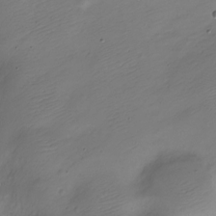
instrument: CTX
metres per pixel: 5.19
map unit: Nve
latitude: -22.5007
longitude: 105.9745
